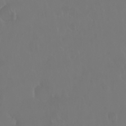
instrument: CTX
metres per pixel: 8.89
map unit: Nhu
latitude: 29.1592
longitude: -62.9703
